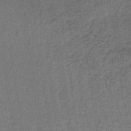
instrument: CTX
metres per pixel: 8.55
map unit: lHb
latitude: -41.5588
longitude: 57.2376
